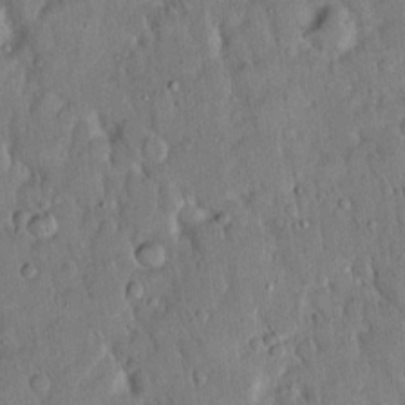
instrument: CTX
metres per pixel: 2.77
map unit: Hto
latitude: 14.8758
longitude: -57.6504
